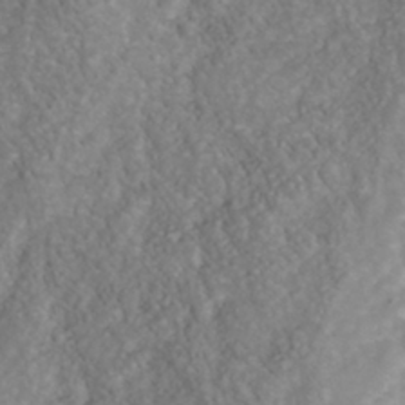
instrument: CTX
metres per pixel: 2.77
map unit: Nhu
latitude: -40.6896
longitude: -83.5182
